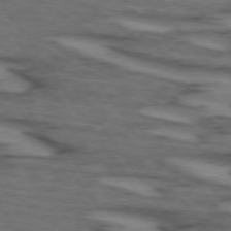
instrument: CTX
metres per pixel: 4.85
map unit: lApd
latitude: 73.6883
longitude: -71.6694
